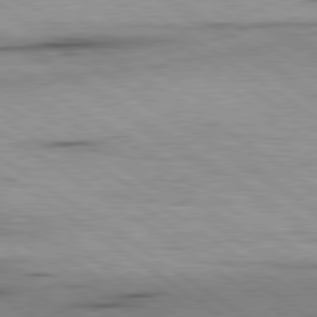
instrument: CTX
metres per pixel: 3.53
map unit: lApd
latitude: 80.0822
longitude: 159.8422
